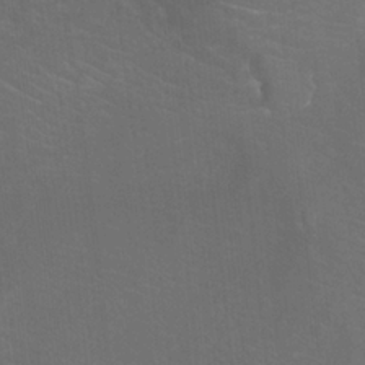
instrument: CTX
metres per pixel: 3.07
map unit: Nhu
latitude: -12.1795
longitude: -72.8002
